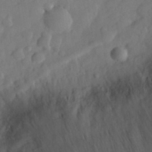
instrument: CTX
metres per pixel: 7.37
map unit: eHh
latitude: 30.3279
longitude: -73.4238
